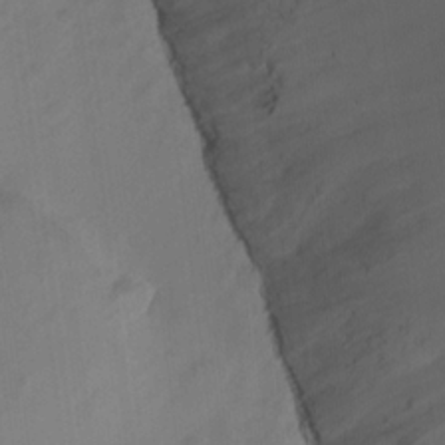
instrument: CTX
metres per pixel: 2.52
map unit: Nhu
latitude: -9.3887
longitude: -46.9892
